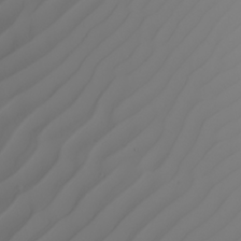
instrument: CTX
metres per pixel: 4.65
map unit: Nhu
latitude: -5.8989
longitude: -93.1403
